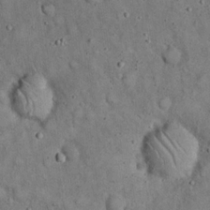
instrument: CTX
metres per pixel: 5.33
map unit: eHh
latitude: 19.7449
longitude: -61.2348
